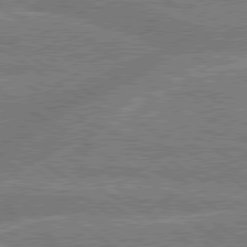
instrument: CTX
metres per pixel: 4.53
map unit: lApd
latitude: 79.6505
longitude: -158.2712
